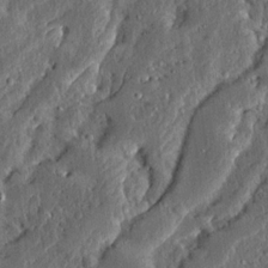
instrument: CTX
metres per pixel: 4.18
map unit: Ave
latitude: 13.8583
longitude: -137.2537
